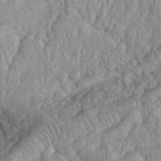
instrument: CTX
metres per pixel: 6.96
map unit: eHh
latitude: 32.3278
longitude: -65.0836
